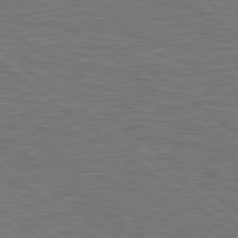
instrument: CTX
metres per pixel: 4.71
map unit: Hpe
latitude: 78.8191
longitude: -170.8002
